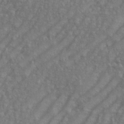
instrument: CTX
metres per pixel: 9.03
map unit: eHh
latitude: 35.7827
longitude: -133.8017
